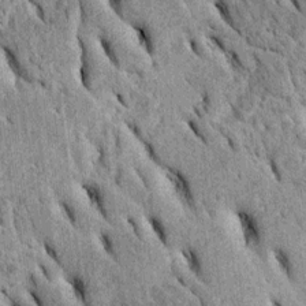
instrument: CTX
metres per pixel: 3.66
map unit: Htu
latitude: -2.2739
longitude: 151.6532
